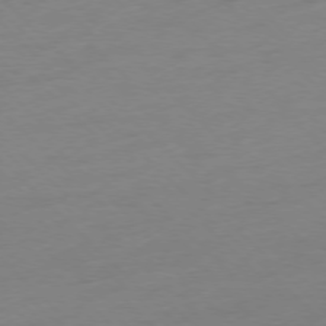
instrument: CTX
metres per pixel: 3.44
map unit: Ap
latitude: -77.2943
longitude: -62.9325
